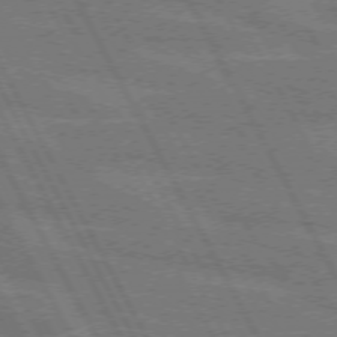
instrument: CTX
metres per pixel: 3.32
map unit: lApd
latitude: 71.8205
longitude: -55.0080
